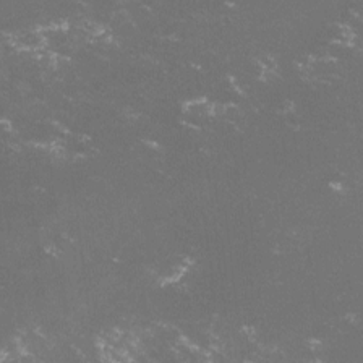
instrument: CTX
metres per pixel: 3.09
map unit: lHvf
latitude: -14.3684
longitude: -102.0444
